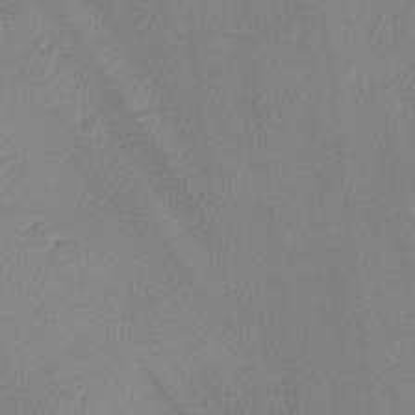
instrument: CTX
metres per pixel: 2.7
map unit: lHvf
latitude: -12.5007
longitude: -100.8758
